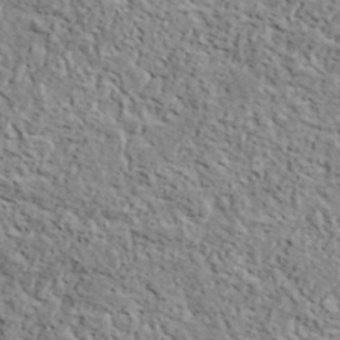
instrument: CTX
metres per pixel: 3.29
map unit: lHvf
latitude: 37.7072
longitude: -90.2523
